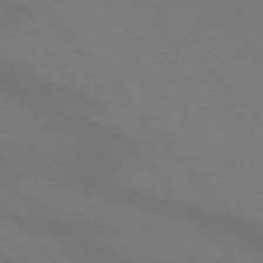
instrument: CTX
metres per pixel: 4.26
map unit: lApd
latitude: 75.2537
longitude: -81.1025
